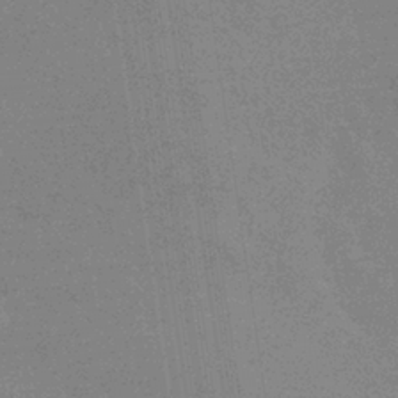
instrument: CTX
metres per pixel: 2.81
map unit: eHb
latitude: -36.7274
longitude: 76.5574
